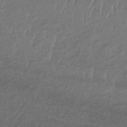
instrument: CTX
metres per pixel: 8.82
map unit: lHb
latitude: -34.6707
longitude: 66.5385
